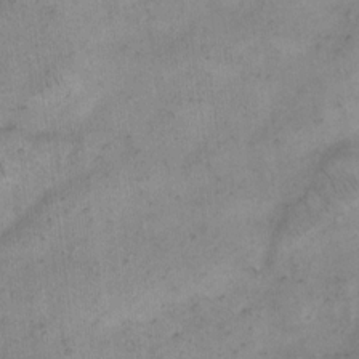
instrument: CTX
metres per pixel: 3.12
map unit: eHh
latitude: 13.8017
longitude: -65.8583
